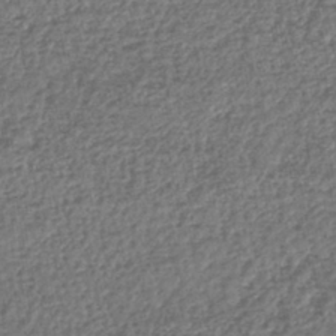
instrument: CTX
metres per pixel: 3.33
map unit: lHb
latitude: -41.4454
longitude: 69.8044
